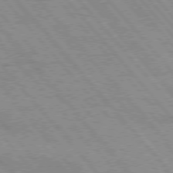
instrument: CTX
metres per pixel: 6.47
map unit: Hpe
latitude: 75.8772
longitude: -150.5545
